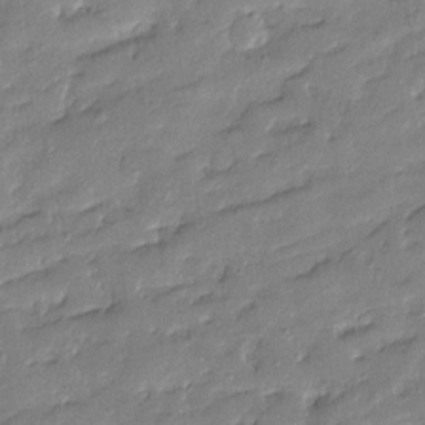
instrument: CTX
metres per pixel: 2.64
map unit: Htu
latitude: -8.6896
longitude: 176.8219
